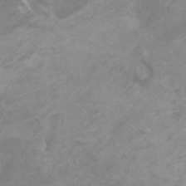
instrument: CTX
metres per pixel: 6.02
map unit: HNhu
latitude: 2.8380
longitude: -2.0633
